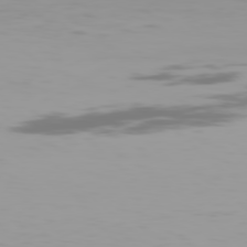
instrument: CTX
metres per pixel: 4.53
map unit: Hpe
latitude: 78.1578
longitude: -144.8947
